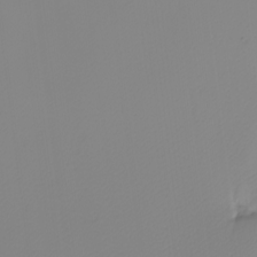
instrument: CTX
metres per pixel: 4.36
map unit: Nhu
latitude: -4.4818
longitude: -92.0633
